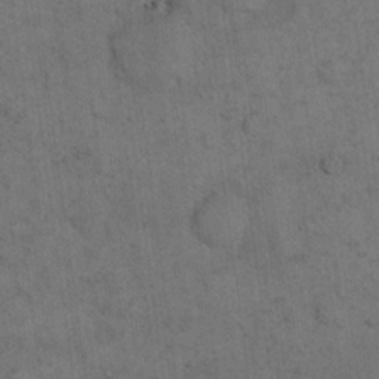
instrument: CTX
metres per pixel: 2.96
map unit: eHh
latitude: 18.4790
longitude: -63.5560
